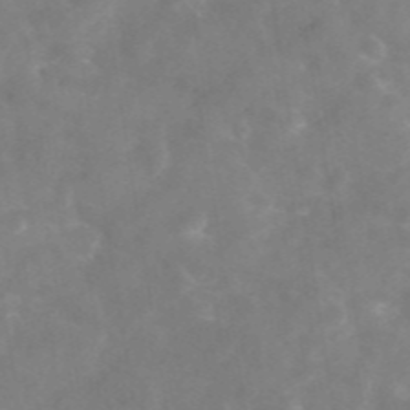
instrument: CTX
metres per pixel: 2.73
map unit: eAb
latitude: 46.1011
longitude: 126.5762
